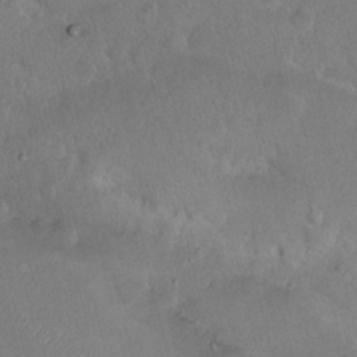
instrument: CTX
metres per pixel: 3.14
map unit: Nhu
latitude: 15.0648
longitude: -29.3481
